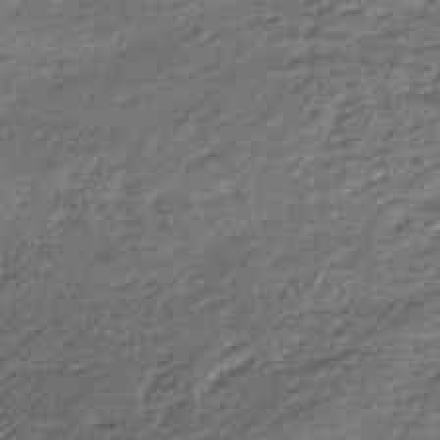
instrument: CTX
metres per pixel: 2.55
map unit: ANa
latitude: -42.9163
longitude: 108.7841
